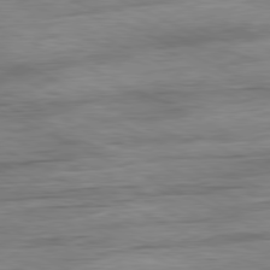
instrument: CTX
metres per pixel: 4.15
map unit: Ap
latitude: -81.1998
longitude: -91.7828
